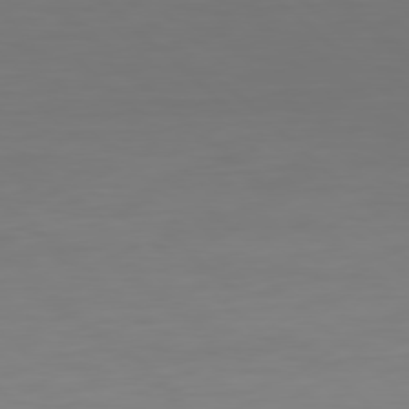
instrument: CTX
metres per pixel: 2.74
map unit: Hpe
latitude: 78.2712
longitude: -168.3467
